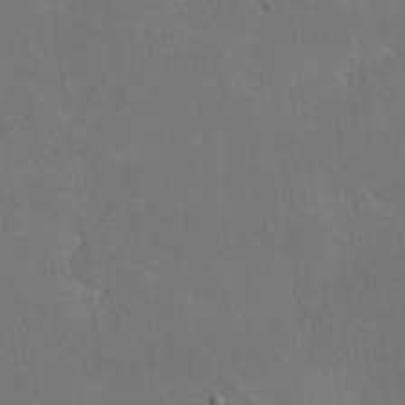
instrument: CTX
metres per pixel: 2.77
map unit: lHvf
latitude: -8.7841
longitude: -100.5357
